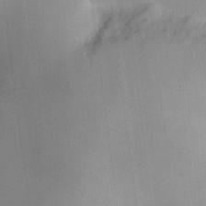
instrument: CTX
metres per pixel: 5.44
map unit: HNhu
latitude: 10.8758
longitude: 9.4643
